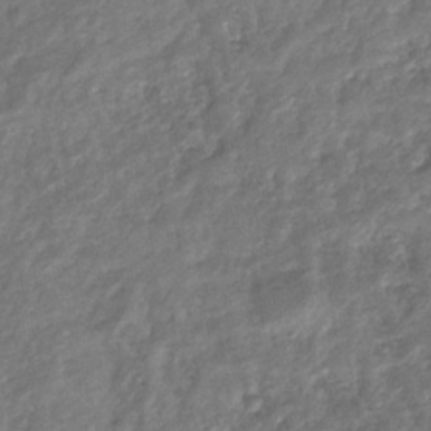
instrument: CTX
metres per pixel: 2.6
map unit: eHb
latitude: -33.9178
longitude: 79.5777
